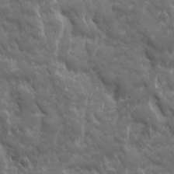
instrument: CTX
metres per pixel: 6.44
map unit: Ave
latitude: 19.3859
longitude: -133.8205
